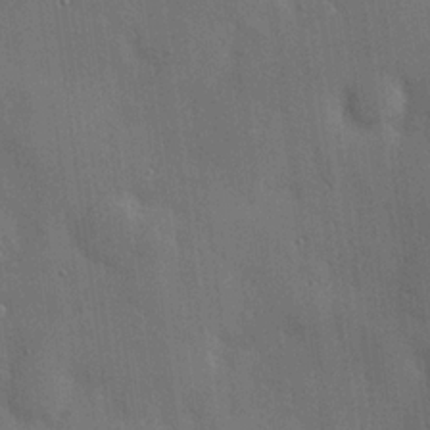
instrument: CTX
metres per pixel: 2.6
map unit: Hve
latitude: 19.4237
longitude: 150.9731
